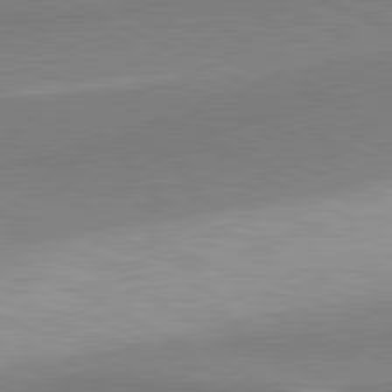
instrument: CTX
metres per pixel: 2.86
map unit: lApd
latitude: 81.0269
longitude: 156.8219
